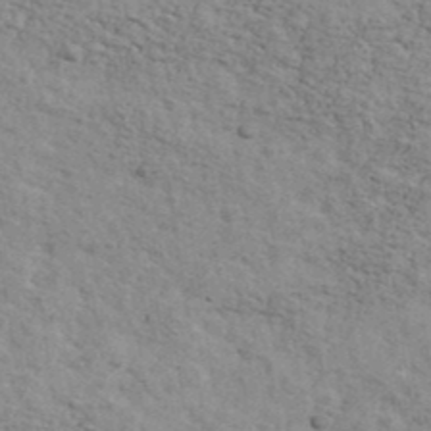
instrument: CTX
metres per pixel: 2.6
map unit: Ave
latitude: 41.5371
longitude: -109.2537
